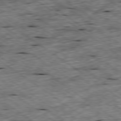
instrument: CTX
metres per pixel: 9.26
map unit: Ap
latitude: -79.4265
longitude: -87.7449
